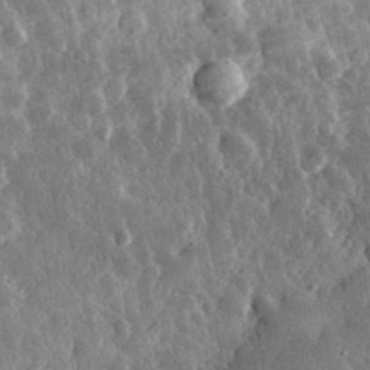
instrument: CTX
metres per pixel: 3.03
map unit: eHh
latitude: 32.8758
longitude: -79.4994
